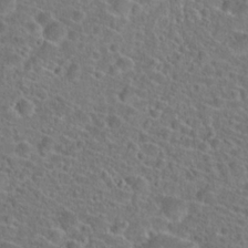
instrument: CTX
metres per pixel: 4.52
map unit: Hto
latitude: 23.5938
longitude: -45.7827
